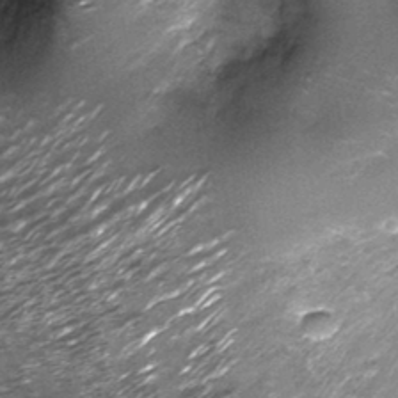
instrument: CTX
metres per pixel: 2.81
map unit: Nhu
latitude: -13.4455
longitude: -22.4601
